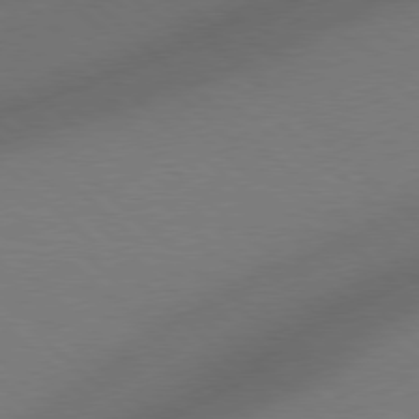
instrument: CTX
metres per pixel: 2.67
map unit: Hpe
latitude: 77.7827
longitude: -150.0822
